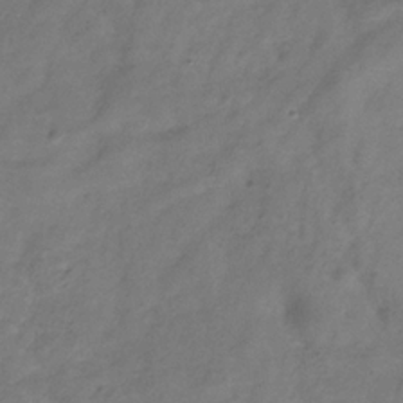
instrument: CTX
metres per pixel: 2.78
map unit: Hve
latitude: -33.6911
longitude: 91.0298
